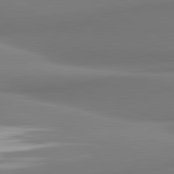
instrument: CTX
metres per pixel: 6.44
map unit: lApd
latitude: 81.8205
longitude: 176.1984
